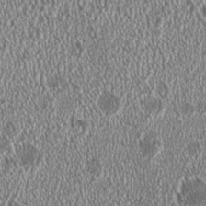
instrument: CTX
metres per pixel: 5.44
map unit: HNhu
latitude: 0.1388
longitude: 0.0094
